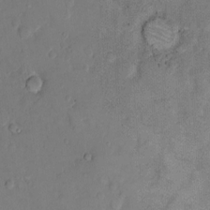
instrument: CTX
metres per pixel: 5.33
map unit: Hto
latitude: 8.8947
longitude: -61.7638
